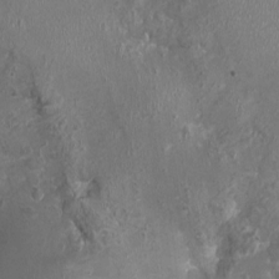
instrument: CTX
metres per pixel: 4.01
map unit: Nhu
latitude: -0.7464
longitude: -15.4805
